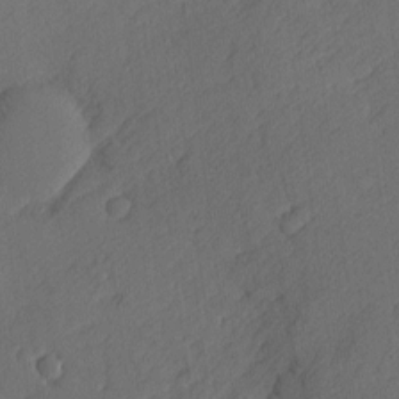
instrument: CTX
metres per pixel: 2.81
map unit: Nhu
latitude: 1.2159
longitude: -77.1025
